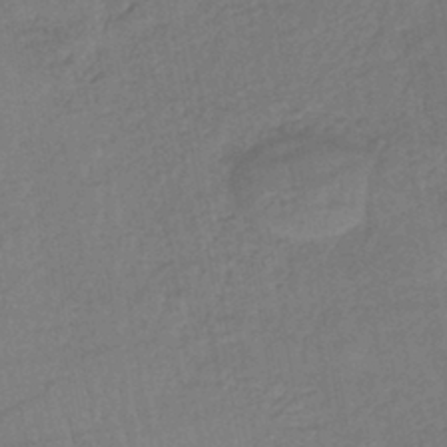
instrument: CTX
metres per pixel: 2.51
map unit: lHb
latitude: -41.5588
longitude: 68.0661
